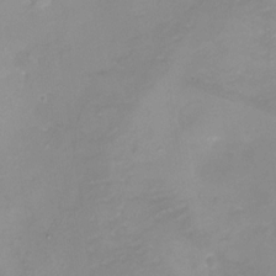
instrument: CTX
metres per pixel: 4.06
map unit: eHh
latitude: -5.3887
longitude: -78.4601
